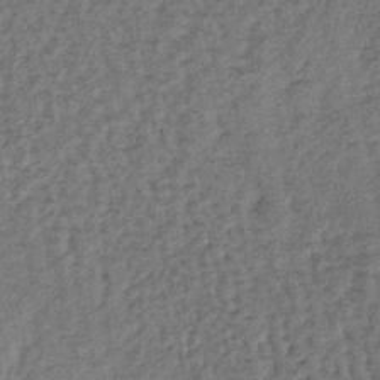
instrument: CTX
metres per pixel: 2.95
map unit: lHb
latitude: -39.2565
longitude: 62.8408
